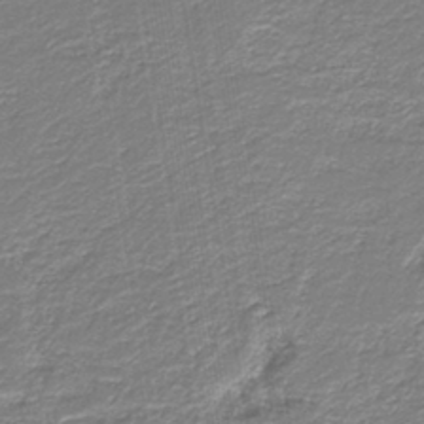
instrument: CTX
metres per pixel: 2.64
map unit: eAb
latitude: -39.3510
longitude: 52.6140
